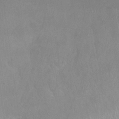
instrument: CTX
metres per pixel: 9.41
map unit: Nhu
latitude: 26.5924
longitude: -56.5167
